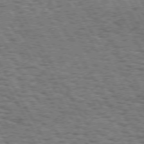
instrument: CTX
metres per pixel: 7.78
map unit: Hpe
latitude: 73.0837
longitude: -142.4223
